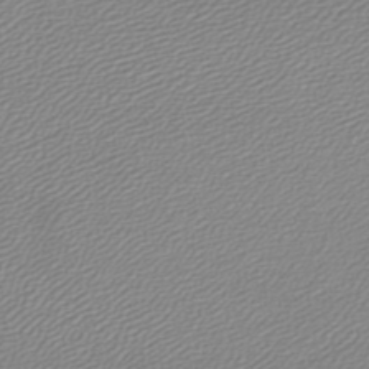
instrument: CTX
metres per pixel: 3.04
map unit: lHb
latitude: -44.8975
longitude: 61.8611
